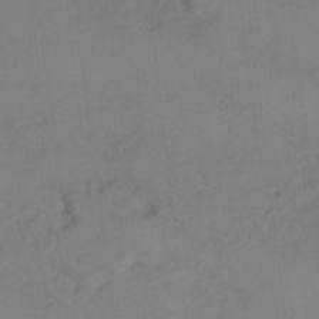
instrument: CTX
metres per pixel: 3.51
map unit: Hto
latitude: 6.9892
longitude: -35.0080
